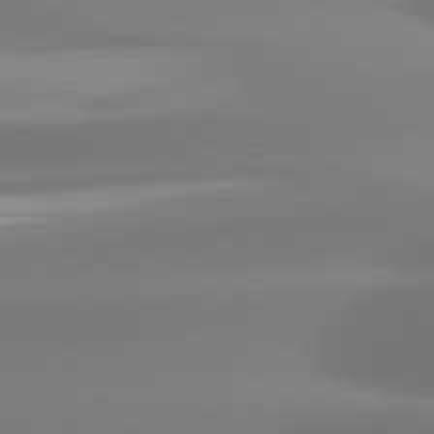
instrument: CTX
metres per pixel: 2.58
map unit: lApd
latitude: 81.5938
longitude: -162.6869
